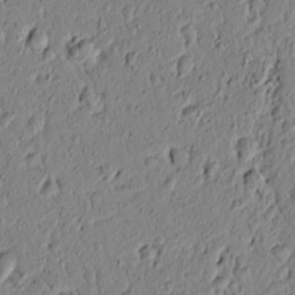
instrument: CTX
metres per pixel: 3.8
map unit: lAvf
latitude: 5.4048
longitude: 165.0676
